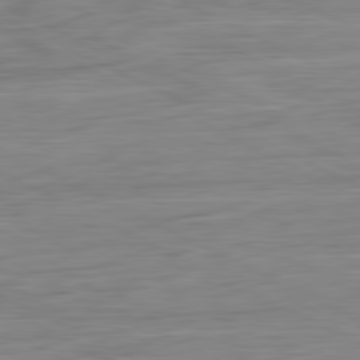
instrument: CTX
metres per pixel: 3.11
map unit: Ap
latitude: -81.7478
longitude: -77.7449
